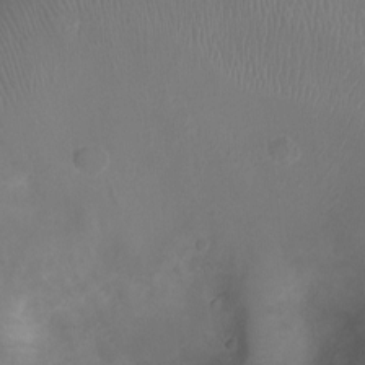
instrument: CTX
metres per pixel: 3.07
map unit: Ht
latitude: -3.2186
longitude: -18.6868
